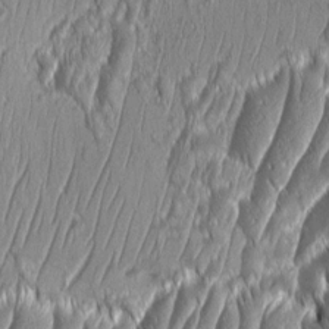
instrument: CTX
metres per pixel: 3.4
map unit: Aa
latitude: 8.4034
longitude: -131.0837
